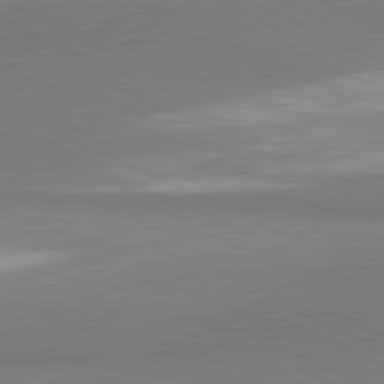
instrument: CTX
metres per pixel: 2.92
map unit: lApd
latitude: 81.5182
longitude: 162.3684
